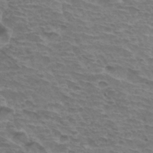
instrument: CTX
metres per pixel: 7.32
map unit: Hto
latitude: 33.0458
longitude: -44.1011
